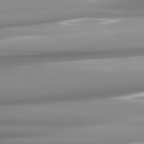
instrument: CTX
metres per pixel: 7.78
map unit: lApd
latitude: 81.8016
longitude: -141.8583
